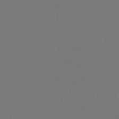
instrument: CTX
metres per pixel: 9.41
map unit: lHb
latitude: -47.3131
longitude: 74.6330
